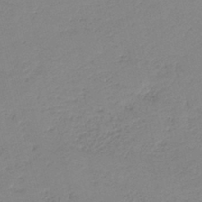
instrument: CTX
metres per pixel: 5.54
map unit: HNb
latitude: -40.6896
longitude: 50.3117
